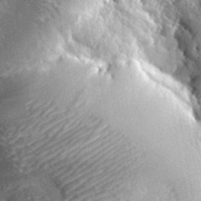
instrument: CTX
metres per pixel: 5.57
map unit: lHvf
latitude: 33.8961
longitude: -87.2159
